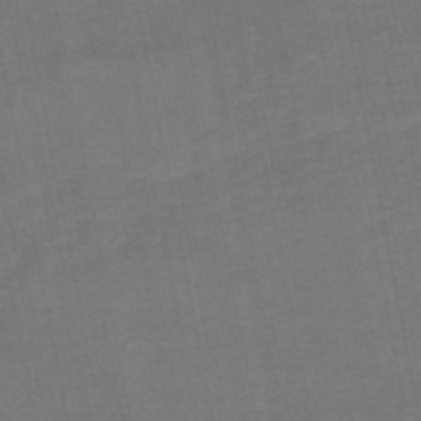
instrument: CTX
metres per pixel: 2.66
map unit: HNhu
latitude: -48.0661
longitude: 96.3118
